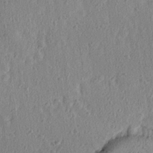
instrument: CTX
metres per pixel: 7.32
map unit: Ave
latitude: 15.9528
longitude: -104.9514
